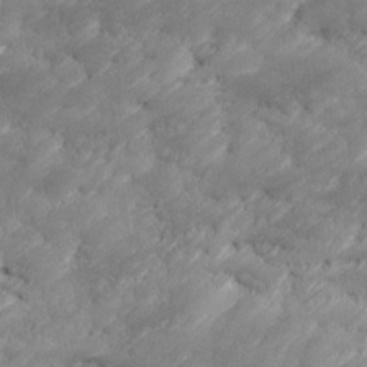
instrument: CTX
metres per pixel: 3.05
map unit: Ave
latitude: 17.0836
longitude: -135.8394
